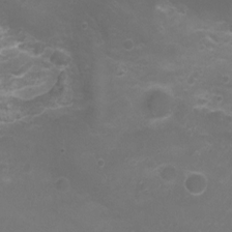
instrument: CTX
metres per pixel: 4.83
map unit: Nhu
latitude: 4.4601
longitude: -17.6694
